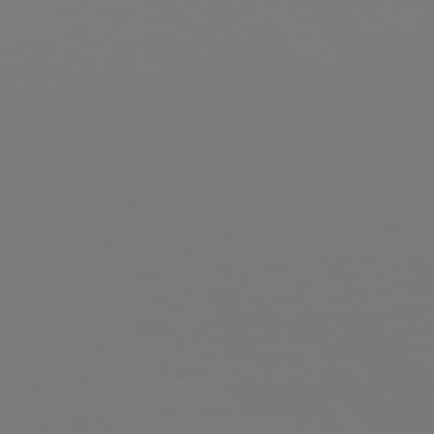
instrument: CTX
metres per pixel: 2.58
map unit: Hpe
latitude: 76.1577
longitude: -136.5546
